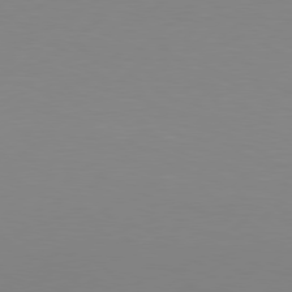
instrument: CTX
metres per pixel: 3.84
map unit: Hpe
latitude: 78.1767
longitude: -127.1214
